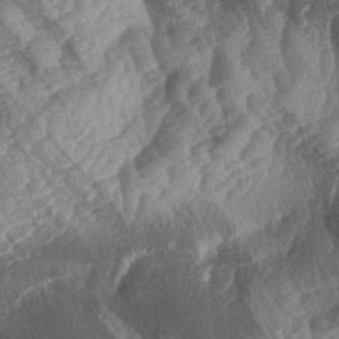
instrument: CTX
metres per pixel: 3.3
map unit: lAa
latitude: -4.0661
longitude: -127.1781
